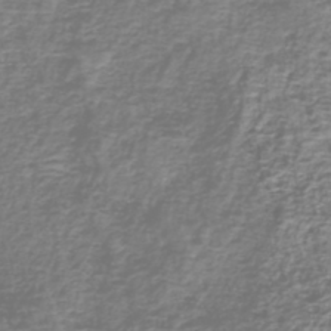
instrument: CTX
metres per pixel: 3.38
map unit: eHh
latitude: -43.1620
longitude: -33.1214
